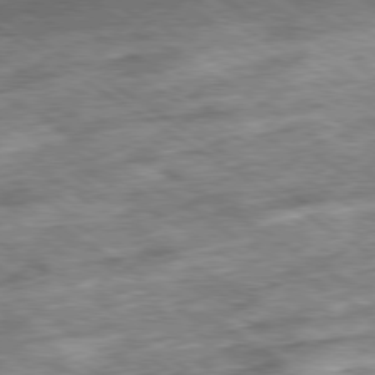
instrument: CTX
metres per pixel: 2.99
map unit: Ap
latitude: -79.8044
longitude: -51.2726
